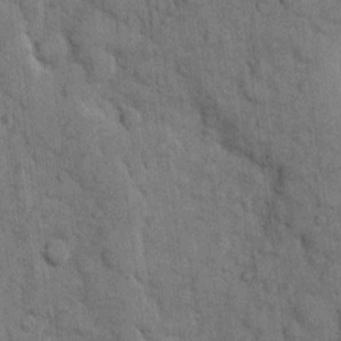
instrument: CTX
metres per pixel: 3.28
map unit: eHh
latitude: 11.8772
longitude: -66.5734
